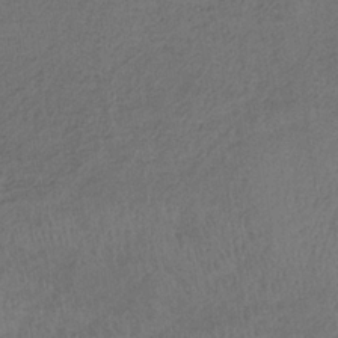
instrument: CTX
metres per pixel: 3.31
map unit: HNb
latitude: -32.1417
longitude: 63.2376
